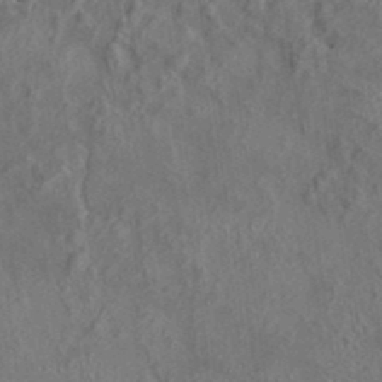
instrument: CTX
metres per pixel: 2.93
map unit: HNhu
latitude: 5.4615
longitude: 10.3684
